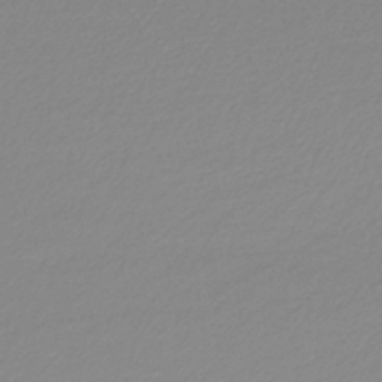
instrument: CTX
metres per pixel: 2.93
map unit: lHb
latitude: -44.3306
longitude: 61.4643
